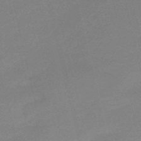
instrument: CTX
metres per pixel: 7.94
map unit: HNb
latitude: -50.0472
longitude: -42.2523
